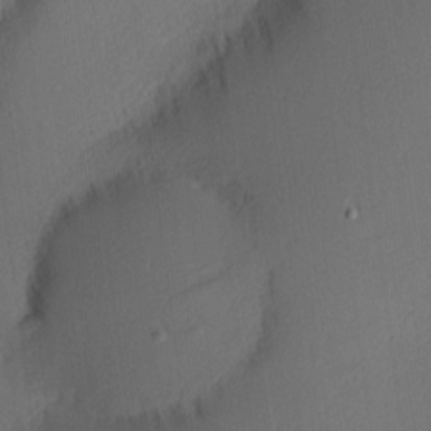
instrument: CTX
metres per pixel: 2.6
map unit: Nhu
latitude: 1.2348
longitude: -77.4426
